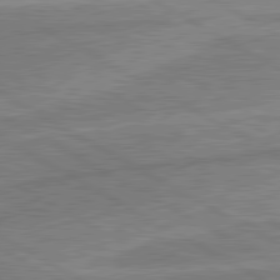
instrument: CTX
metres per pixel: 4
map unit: lApd
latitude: 80.5546
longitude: -171.1781
